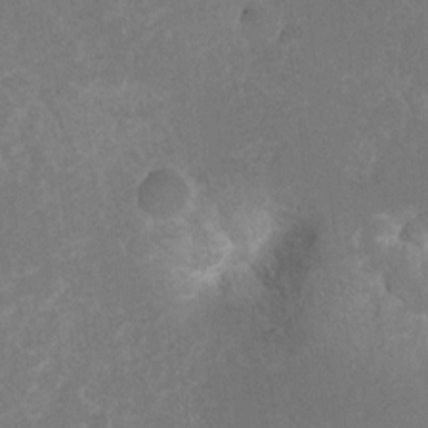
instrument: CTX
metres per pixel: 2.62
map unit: Hto
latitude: 6.4601
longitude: -30.5168
